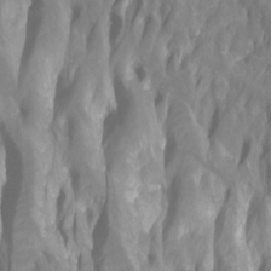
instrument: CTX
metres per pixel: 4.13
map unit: Htu
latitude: -7.5399
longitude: -48.1011
